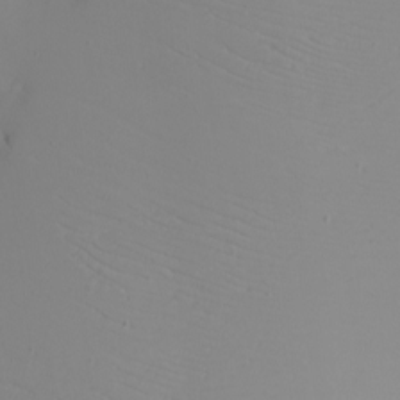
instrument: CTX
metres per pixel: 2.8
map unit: eHh
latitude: -6.1039
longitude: -80.6679
